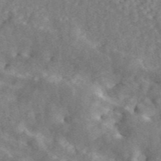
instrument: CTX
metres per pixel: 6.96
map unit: ANa
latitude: 46.0822
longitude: 24.7463
